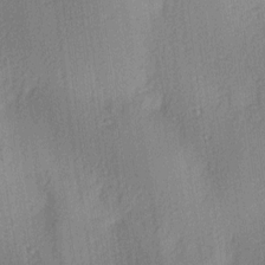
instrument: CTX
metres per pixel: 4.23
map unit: lAa
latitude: 3.7638
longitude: -111.7261
